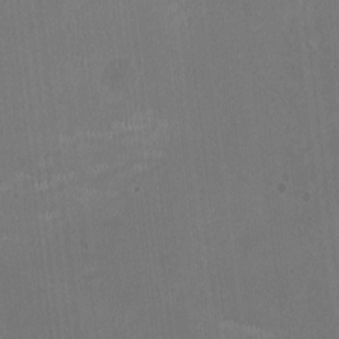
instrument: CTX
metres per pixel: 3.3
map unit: HNhu
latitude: -3.3509
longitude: -3.4237
